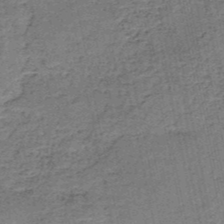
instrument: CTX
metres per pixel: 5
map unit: HNb
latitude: -50.8219
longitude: -50.0255
